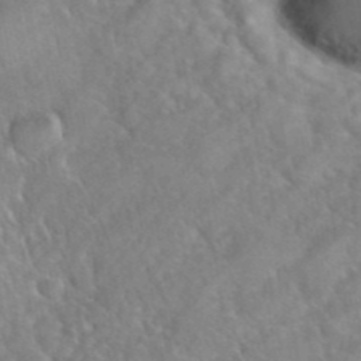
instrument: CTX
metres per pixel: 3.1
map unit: eHh
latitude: 40.7624
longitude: -56.5356
